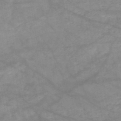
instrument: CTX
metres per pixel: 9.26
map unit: HNb
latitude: -50.5007
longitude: -39.9717
